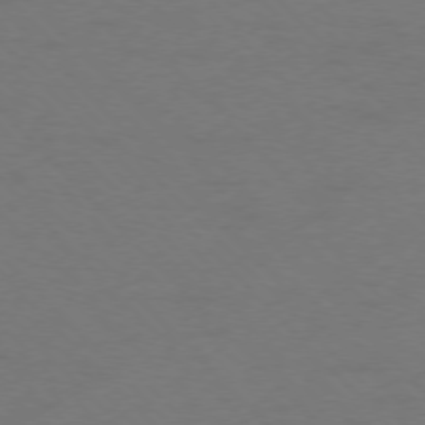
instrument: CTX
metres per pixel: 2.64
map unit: Ap
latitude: -77.2754
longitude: -71.7638
